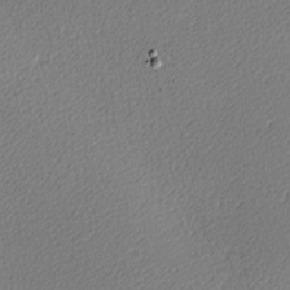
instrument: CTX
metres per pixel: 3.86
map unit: lAa
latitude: -10.0472
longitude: -127.6883
